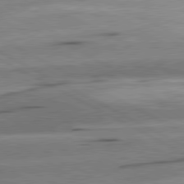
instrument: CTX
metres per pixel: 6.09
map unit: lApd
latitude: 80.6490
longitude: -157.8583
